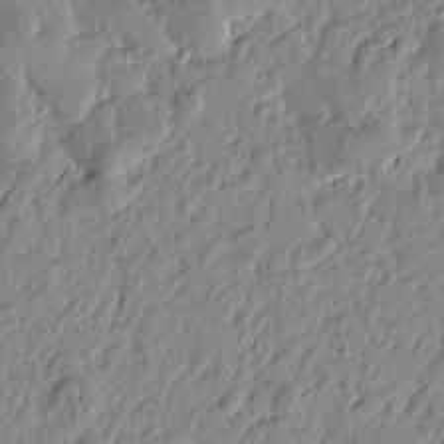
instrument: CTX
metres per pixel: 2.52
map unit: Htu
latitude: -1.0865
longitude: -178.3657
